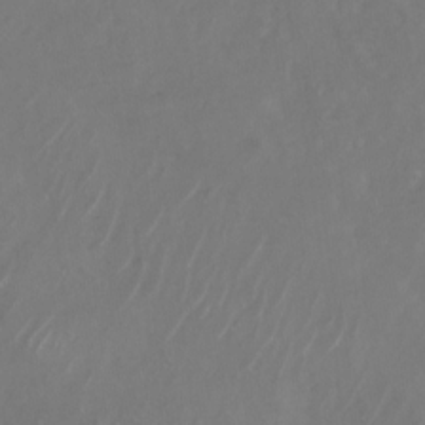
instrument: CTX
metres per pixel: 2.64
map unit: Nhu
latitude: -28.2173
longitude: -71.4804
